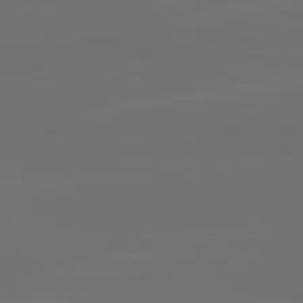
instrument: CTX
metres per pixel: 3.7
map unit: lApd
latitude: 82.2144
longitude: -160.6112
